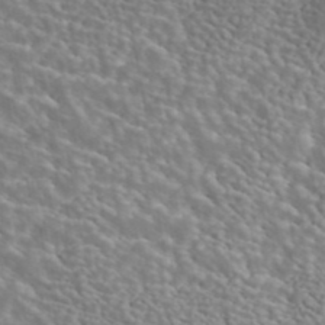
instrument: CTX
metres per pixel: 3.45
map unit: ANa
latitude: 44.9891
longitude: 30.5007
